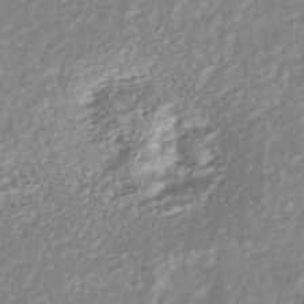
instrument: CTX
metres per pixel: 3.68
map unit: HNhu
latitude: -40.8786
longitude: 108.4440
